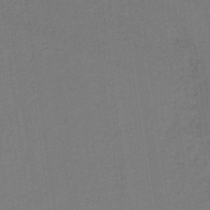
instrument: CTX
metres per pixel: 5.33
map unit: HNb
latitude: -38.0850
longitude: 54.7274
